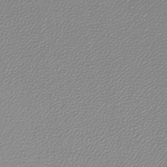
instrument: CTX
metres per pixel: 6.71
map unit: lHb
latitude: -44.5763
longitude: 62.0283
